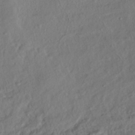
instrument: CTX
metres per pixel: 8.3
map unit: HNhu
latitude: -39.4266
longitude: 107.6344
